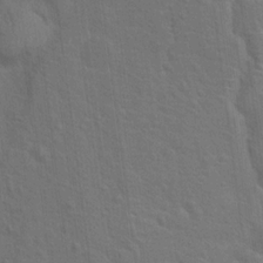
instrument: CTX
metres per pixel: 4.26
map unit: Hto
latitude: 17.6505
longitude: -41.3481
